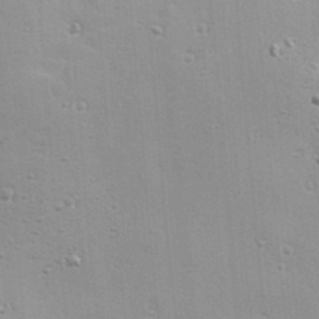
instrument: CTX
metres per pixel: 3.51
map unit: Hve
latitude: 23.2348
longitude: -96.8947
